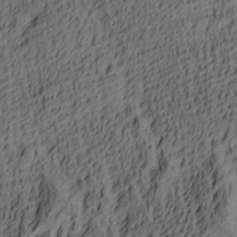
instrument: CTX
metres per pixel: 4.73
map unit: lAa
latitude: 4.1578
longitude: -114.1010
